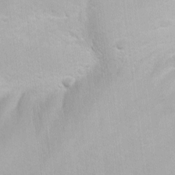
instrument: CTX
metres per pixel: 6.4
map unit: Ave
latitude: -10.9353
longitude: -120.6113
